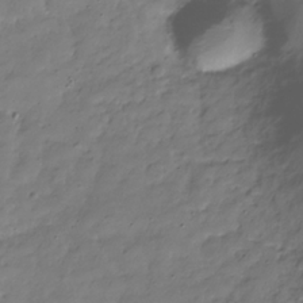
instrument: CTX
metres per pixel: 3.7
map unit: Hve
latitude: -31.6911
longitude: 90.8786
